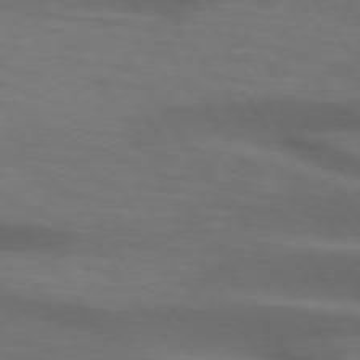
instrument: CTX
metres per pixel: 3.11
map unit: lApd
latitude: 74.1011
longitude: -52.5924
